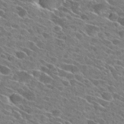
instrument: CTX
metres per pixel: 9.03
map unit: Hto
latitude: 27.5938
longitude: -43.2915
